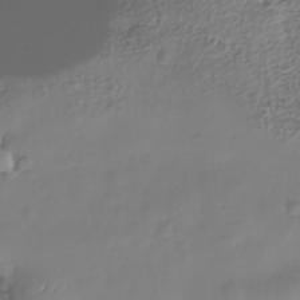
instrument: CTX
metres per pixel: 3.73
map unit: Nhe
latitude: -37.8044
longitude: -147.4238
